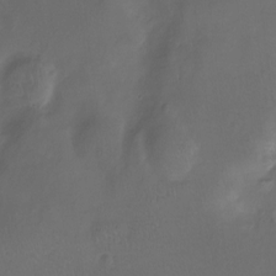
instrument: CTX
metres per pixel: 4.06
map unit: Nhu
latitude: -12.2740
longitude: -40.9513
